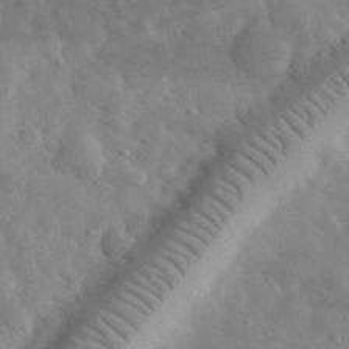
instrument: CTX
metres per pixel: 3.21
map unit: eHh
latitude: 31.9528
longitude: -72.4979
